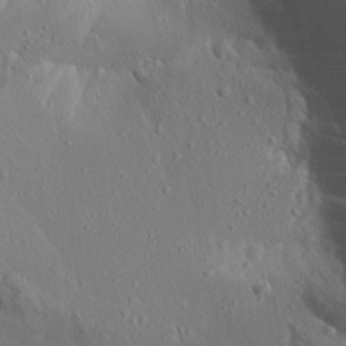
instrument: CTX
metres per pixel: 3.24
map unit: Aa
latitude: 13.2915
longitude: -142.5546
